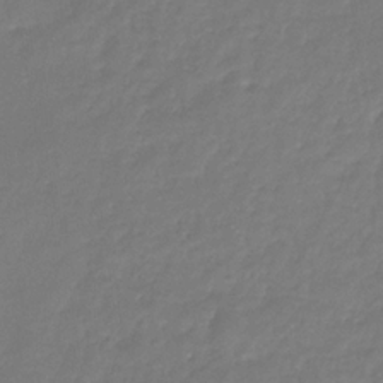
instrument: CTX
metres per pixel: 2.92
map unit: eHb
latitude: -30.7652
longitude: 72.9164
